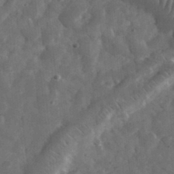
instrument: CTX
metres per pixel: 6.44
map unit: eHh
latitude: 33.0081
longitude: -69.7828
